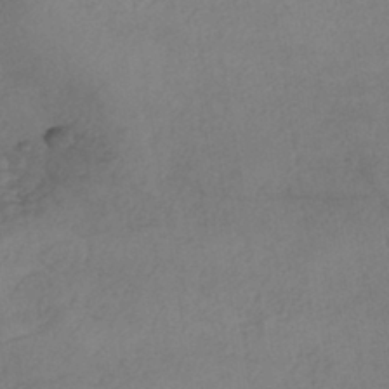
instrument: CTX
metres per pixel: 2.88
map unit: eHh
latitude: -41.9745
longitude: 119.4265
